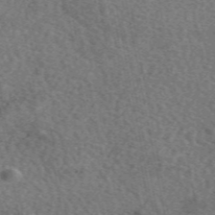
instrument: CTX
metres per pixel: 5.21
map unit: eAb
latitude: 50.0633
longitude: 112.7274
